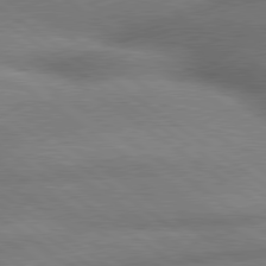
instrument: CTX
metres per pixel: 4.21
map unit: lApd
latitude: 79.6694
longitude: -168.2145
